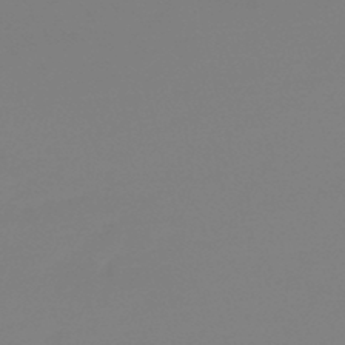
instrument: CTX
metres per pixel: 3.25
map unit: lHb
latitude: -45.4265
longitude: 59.4643
